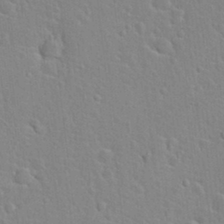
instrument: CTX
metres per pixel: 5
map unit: Hto
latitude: 21.6505
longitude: -47.4049
